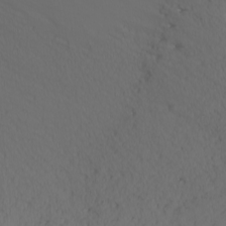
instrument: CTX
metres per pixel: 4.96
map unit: Nhu
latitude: -4.2928
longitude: -84.9703
